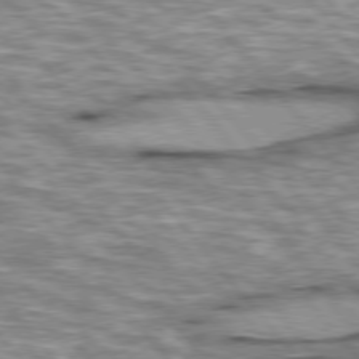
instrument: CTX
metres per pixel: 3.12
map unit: lApd
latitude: 76.0822
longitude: -48.9892
